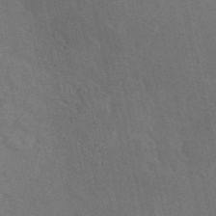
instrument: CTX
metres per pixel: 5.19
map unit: ANa
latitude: 49.7450
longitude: -72.4034
